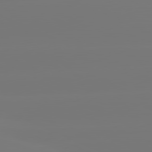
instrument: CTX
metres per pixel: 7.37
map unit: lApd
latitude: 81.2726
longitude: -150.0822
